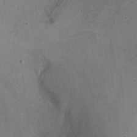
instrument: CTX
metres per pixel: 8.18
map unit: Ht
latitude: 5.0836
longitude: -36.6491
